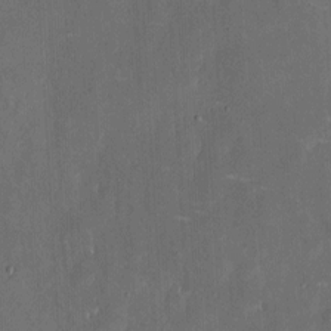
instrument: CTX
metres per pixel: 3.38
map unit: eHh
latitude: 6.4223
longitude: -69.1025
